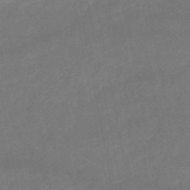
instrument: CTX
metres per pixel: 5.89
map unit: HNb
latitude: -51.2565
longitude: -39.3293
